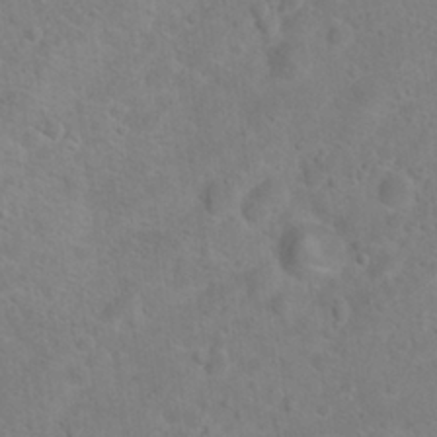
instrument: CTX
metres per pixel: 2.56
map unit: Hto
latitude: 18.5734
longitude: -38.4034
